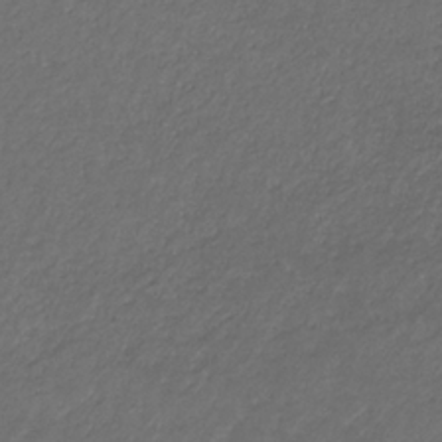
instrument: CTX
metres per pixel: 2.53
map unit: eHb
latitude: -32.6141
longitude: 71.1620
